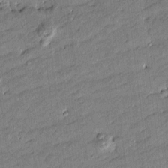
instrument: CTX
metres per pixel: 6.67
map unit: Htu
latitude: -8.6329
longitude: 177.1053
